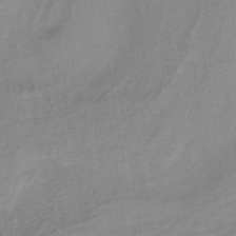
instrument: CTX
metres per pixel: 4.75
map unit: lHb
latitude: -34.1606
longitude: 64.4818
